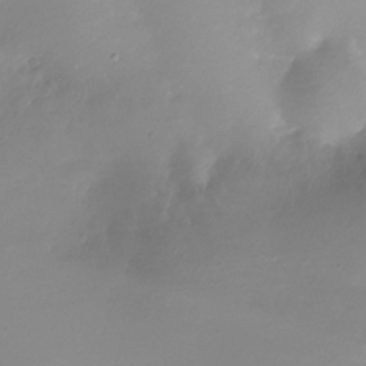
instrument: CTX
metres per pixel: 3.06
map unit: Nhe
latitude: -31.5588
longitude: -116.8947
